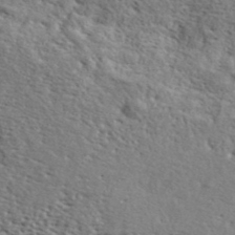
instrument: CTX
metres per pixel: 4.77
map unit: ANa
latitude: 42.4223
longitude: -87.1781
